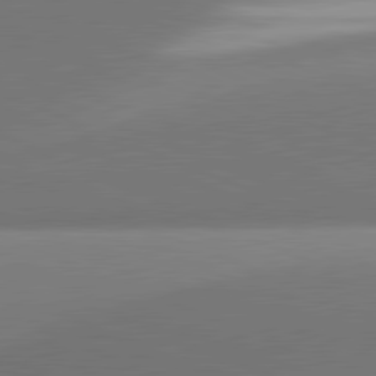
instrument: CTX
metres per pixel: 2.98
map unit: lApd
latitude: 81.4426
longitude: 141.6155
